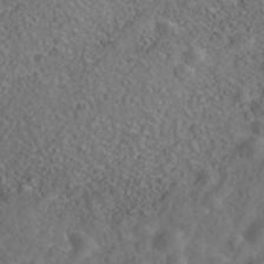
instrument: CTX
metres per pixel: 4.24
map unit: Nhe
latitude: -40.7274
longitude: -99.4237
